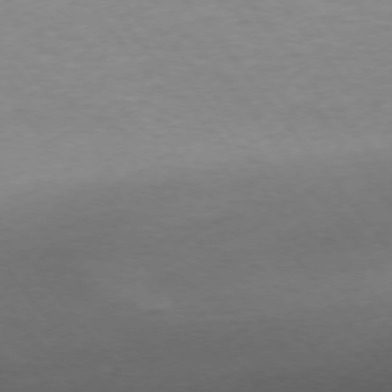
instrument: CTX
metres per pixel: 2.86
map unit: Ap
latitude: -75.8612
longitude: -89.2537
